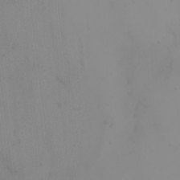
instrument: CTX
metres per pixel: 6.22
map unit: Nhu
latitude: -4.9919
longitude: -93.5749
